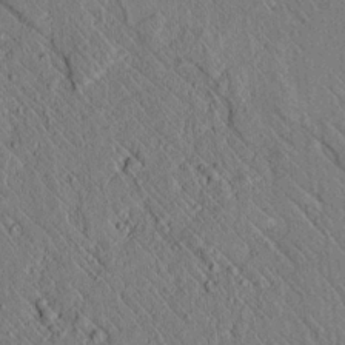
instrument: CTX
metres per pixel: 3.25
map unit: lAvf
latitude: 7.4426
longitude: 159.6721
